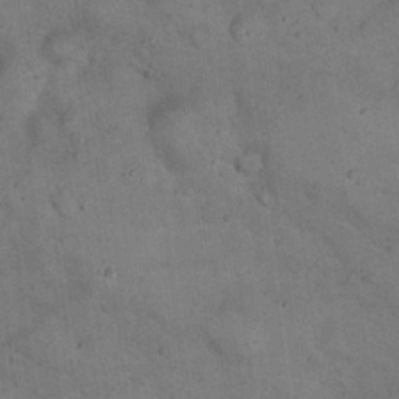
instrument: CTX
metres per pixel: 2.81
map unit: eHh
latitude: 21.7639
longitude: -61.1403
